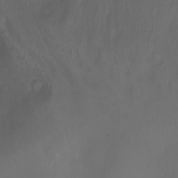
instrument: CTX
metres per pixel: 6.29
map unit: Nhu
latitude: -5.5588
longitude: -80.0822
